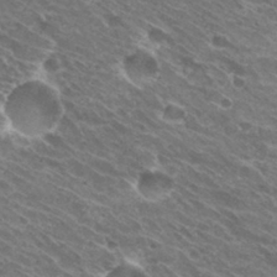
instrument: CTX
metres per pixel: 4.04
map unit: Hto
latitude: 30.8191
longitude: -43.5371
